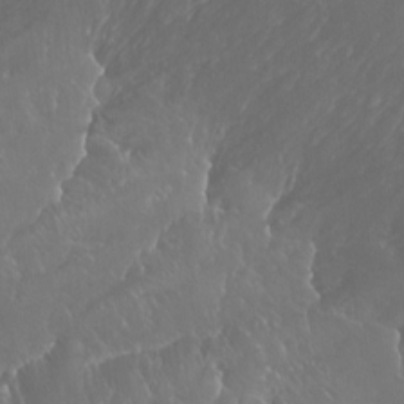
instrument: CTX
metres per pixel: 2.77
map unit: Ht
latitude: -16.0283
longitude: -44.3467
